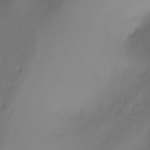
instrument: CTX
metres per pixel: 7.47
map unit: HNhu
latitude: -26.7652
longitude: 73.7666
